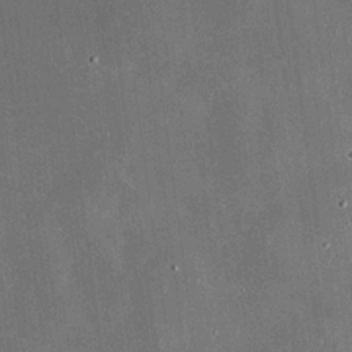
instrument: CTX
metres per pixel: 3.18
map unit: Hve
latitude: 17.4615
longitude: 150.4251
